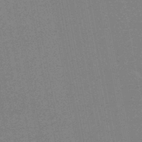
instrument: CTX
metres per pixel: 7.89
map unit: HNhu
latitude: -47.2565
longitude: 99.7855
